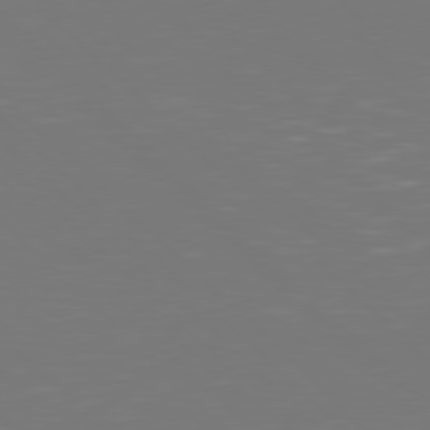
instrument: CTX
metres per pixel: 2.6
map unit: Hpe
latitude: 77.3292
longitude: -171.4804
